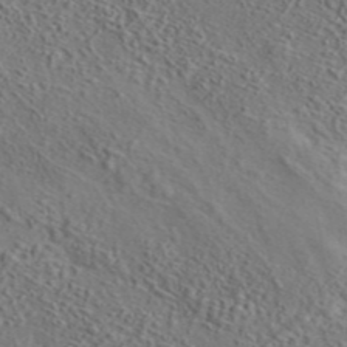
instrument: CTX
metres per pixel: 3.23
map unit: eAb
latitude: 43.6505
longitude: 114.0472
